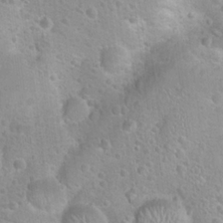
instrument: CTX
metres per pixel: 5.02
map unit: Hto
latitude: 22.7813
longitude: -50.6490
